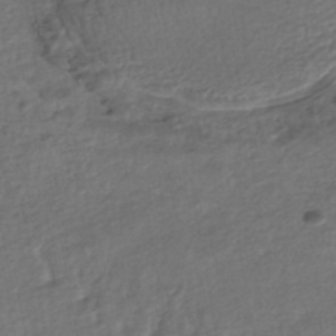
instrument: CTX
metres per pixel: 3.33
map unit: HNhu
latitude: -46.2739
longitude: 102.4818
